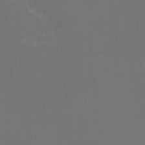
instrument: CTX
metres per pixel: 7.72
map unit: Htu
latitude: -13.0298
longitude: -48.0444
